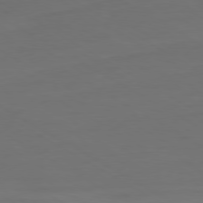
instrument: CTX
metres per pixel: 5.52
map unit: Ap
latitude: -80.0283
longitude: -60.0822
